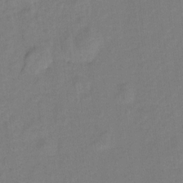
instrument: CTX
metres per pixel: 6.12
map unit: Hto
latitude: 5.4048
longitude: -32.4034
